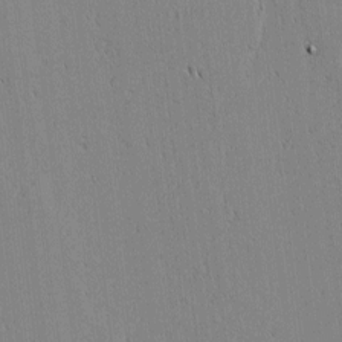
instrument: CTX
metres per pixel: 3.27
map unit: lAvf
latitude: 1.4804
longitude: -107.1592
